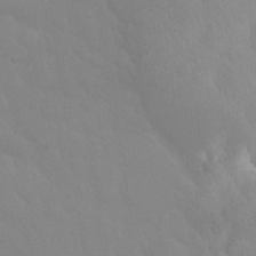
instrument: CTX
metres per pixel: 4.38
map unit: Nhu
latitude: 26.1956
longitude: -56.7435
